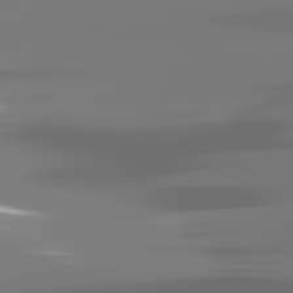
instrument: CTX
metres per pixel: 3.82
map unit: lApd
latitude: 82.2333
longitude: -145.6505
